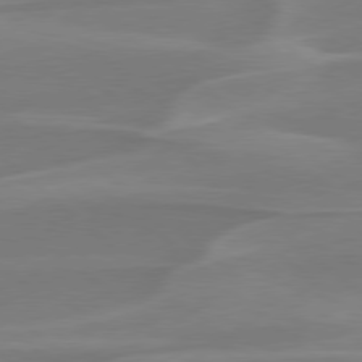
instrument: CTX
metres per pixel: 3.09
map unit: Hpe
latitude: 78.1767
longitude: -125.6882
